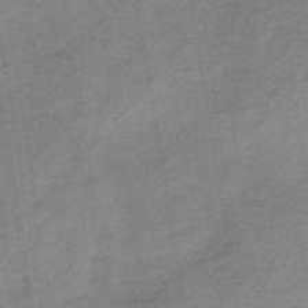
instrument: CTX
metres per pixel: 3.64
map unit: HNb
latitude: -33.7856
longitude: 57.1998
